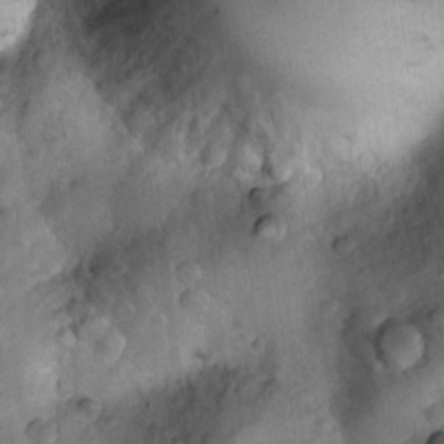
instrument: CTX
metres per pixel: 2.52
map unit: Nhu
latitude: 10.2712
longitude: -24.4223
